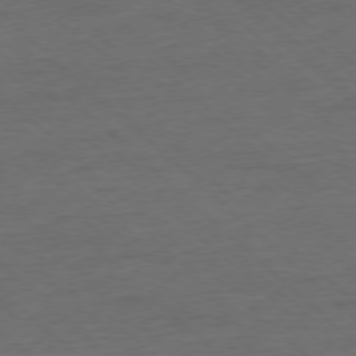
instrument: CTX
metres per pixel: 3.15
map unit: Ap
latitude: -78.1983
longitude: -86.2522
